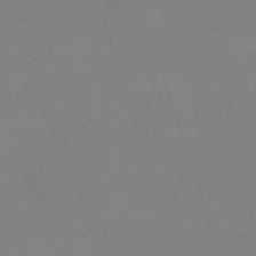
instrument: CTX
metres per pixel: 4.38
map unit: eHh
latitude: -63.1620
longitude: 49.5022
